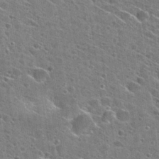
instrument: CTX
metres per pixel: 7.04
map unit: Hto
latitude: 28.3089
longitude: -45.1970
